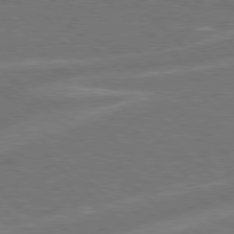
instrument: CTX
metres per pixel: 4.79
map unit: Hpe
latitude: 77.8583
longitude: -151.8772
